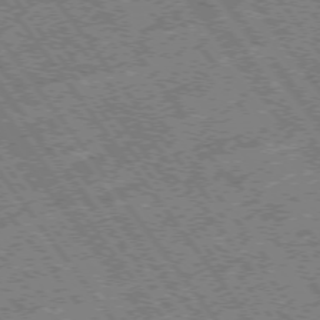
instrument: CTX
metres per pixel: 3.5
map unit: Hpe
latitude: -75.5966
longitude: -21.3482
